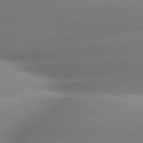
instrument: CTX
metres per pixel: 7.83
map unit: lApd
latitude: 80.0255
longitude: -158.7435
